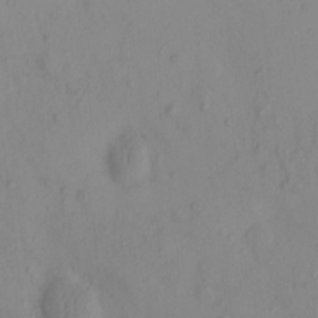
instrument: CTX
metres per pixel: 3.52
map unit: eHh
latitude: -0.3307
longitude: 16.1228
